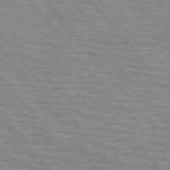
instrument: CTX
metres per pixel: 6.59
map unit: lApd
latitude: 76.1955
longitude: -76.1011
